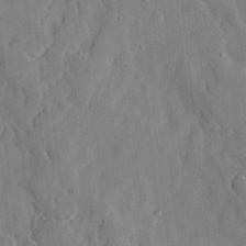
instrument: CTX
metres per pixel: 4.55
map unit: lHvf
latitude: 17.6694
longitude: -113.0836
